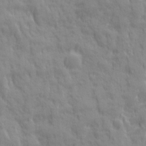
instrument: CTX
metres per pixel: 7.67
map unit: Ave
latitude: 19.9339
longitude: -134.0444
